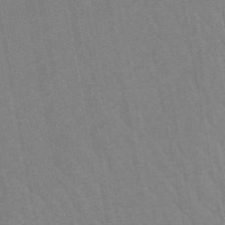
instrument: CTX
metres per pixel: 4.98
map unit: lHb
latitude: -48.6897
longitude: 75.0487
